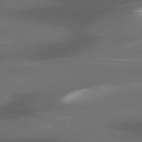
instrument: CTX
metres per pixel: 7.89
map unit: lApd
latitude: 80.0633
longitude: -140.1577
